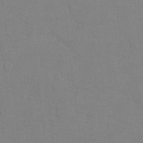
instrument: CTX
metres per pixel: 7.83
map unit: Ht
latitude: 11.8206
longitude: -33.3860
